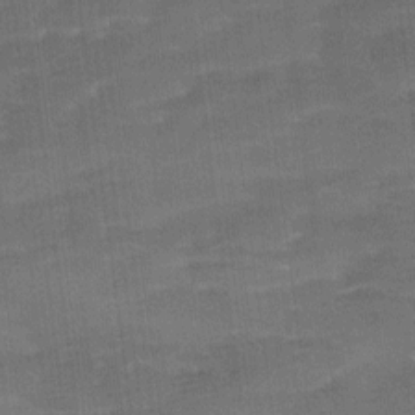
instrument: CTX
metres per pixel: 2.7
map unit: Ave
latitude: 11.5749
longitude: -106.3467
